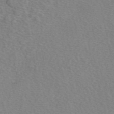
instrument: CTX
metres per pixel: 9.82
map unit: eAb
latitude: 50.7624
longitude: 109.1053
